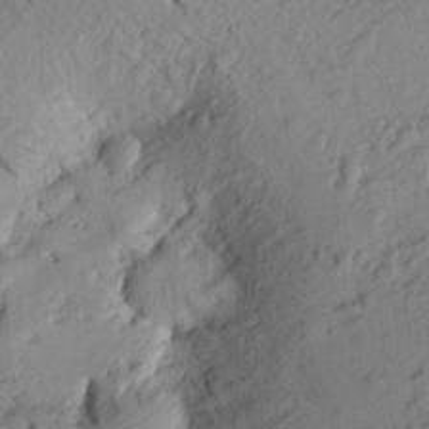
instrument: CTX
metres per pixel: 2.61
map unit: Aa
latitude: 23.7827
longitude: -147.9339
